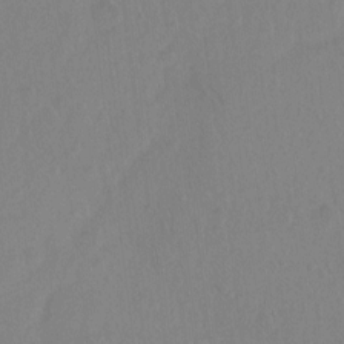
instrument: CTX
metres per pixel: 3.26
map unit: Hto
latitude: -7.5021
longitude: -38.1956
